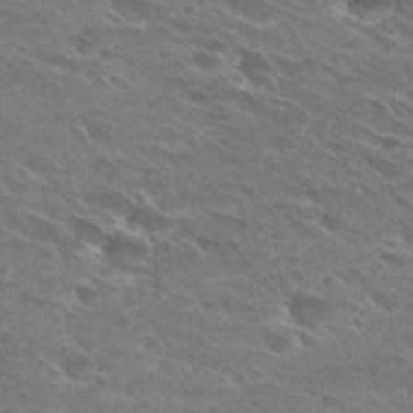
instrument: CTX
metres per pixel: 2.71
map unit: Hto
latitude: 29.6883
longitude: -44.2900
